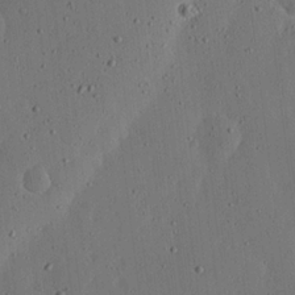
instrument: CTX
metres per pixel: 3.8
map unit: lHvf
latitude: 19.4237
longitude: -114.8568
